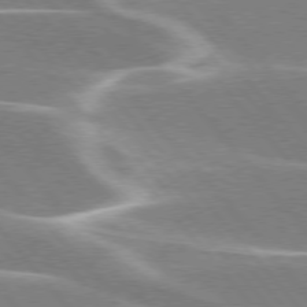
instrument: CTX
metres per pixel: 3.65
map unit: lApd
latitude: 76.1011
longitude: -63.1970
